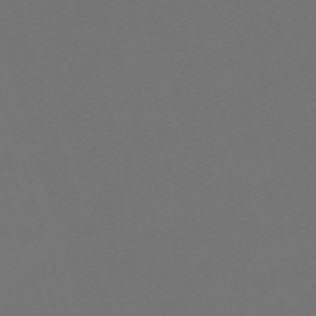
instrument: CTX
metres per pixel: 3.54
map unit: eHh
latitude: -63.5777
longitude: 53.0297
